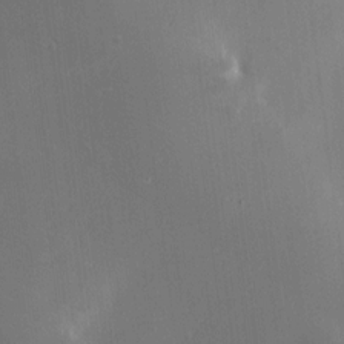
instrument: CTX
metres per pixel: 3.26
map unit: HNhu
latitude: 5.8583
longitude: 3.6721
